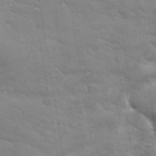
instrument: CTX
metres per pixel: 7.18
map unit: lHvf
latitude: 36.3656
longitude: -91.9906
